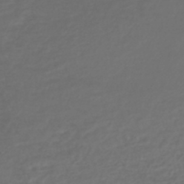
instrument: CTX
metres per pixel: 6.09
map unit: lHb
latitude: -43.8800
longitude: 70.8786
